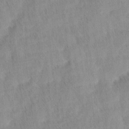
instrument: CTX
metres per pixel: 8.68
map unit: Ave
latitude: 11.7639
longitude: -106.8758
